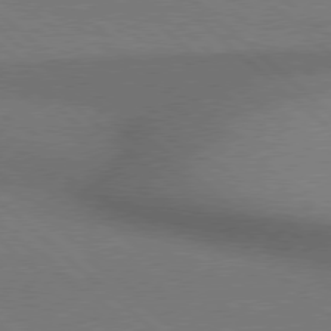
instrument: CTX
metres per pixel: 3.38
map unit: Hpe
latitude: 77.8016
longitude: -157.5749
